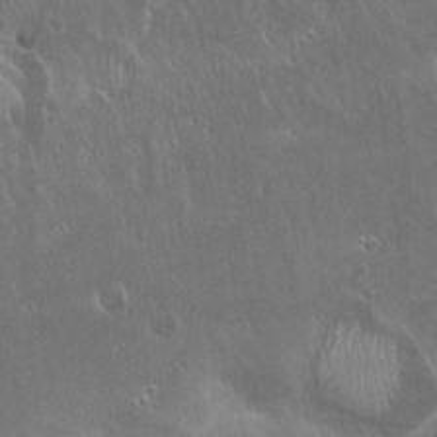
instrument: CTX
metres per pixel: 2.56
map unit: Hto
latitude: 19.1214
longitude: -57.5938
